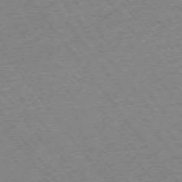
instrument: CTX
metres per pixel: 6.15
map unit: Ap
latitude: -75.4644
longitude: -87.5938
